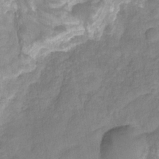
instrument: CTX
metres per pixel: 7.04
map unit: HNhu
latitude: -27.8233
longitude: 72.7085
